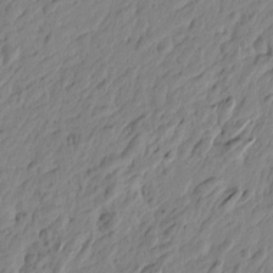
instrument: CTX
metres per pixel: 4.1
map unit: Htu
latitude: -4.3873
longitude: 179.9178
